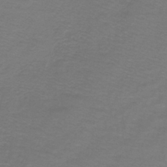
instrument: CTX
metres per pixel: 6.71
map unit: lHb
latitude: -42.1416
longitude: 56.4440
